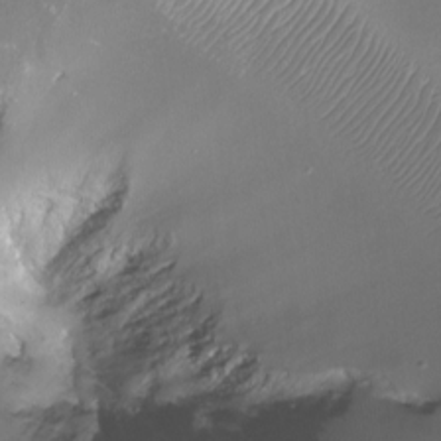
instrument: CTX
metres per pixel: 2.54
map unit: Nhu
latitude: -12.2173
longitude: -68.3278
